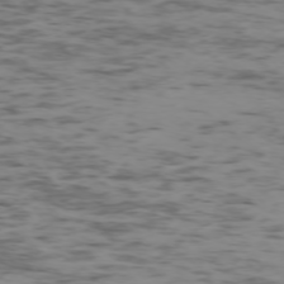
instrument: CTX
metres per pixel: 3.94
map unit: Ap
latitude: -75.3888
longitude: -78.9136
